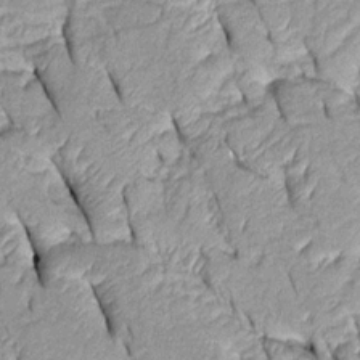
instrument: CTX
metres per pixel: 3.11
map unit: Htu
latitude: -0.1228
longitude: 150.2172
